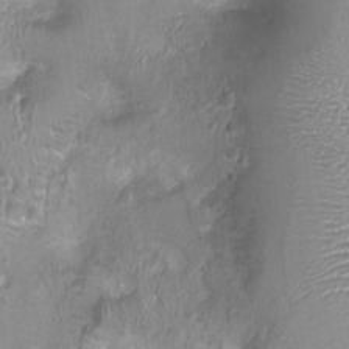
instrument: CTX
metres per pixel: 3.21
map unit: Ht
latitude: -1.6344
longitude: -16.5357
